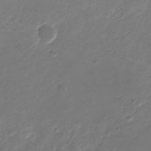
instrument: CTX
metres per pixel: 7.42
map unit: Nhu
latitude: -27.9556
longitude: -68.1578
